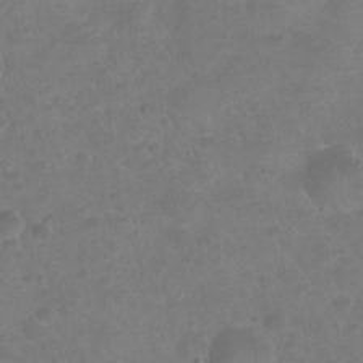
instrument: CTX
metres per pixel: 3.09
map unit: Nhu
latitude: 25.4804
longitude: -52.6302
